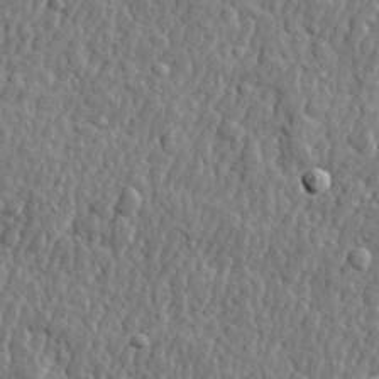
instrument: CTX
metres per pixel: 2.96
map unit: lHvf
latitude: 22.4034
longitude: 143.5021
